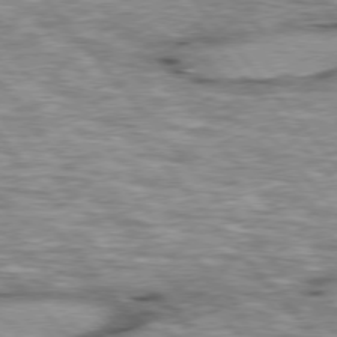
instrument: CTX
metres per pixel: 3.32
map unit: lApd
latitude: 76.1766
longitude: -49.0081
